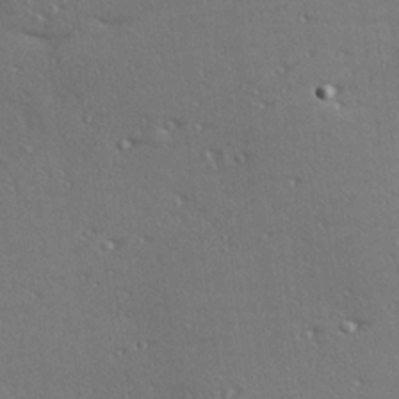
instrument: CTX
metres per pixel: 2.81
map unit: Hve
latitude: 26.2901
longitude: -91.8961
